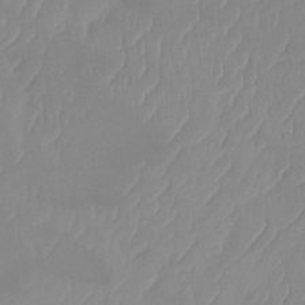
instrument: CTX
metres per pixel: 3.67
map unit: Ht
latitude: -14.1228
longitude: -51.0080
